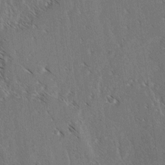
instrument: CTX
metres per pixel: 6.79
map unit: lAvf
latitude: -4.0094
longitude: -113.7827
